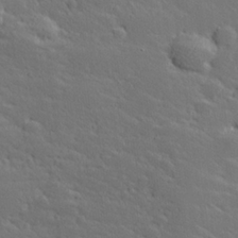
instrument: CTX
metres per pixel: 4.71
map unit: Hve
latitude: 26.6302
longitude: 144.2551
